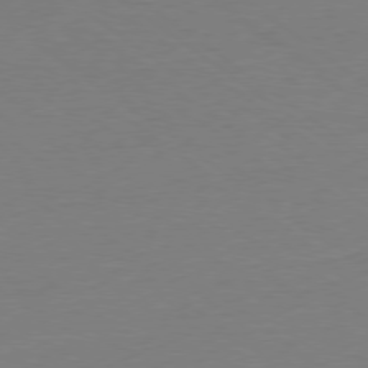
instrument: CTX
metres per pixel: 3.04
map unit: Ap
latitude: -78.8597
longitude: -97.8961
